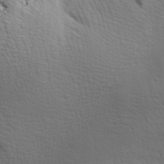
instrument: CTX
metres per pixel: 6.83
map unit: Ave
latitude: 17.4049
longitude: -138.5924
